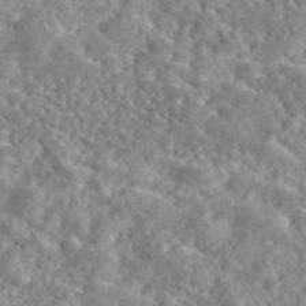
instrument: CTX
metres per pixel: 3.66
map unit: eAb
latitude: 45.2159
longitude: 128.4440
